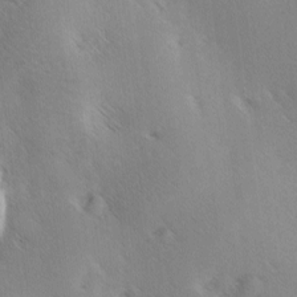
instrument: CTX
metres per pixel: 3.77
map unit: lAa
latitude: -10.1795
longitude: -124.3278
